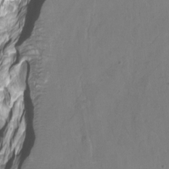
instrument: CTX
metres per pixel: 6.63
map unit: Hto
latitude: -7.3131
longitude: -44.7246
